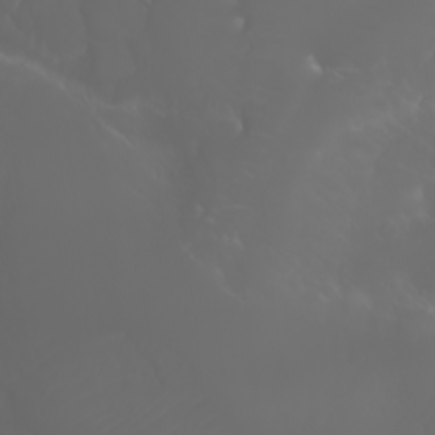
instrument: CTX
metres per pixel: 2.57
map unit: Htu
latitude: -1.4455
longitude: -75.8772
